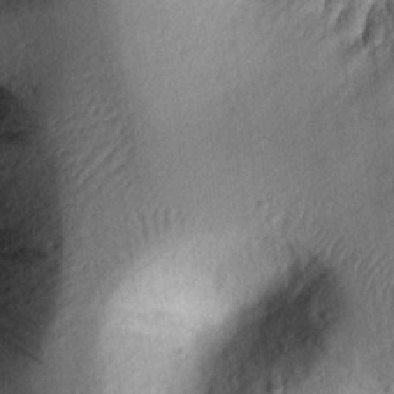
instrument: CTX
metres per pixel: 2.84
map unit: eHh
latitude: 24.8191
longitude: -78.6680
